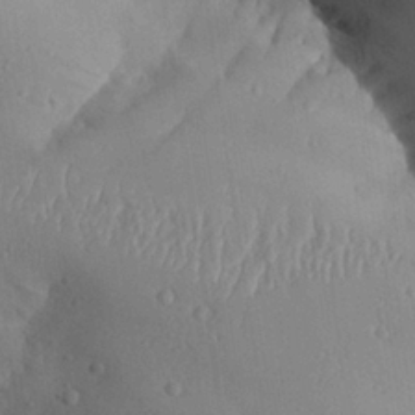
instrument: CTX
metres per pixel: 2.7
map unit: Aa
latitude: 26.8758
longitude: -128.9325
